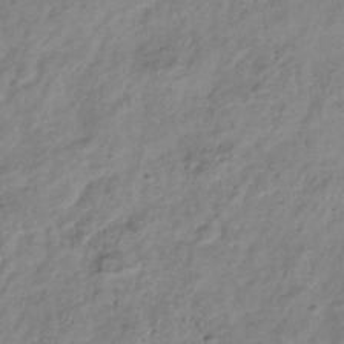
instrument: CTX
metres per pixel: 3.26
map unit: Hve
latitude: -33.9178
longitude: 89.1620
